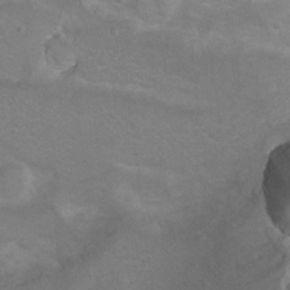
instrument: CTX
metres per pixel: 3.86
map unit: Hto
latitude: 8.6869
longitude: -30.9325
